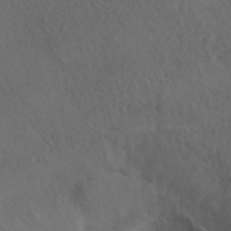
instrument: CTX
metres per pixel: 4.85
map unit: ANa
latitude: 40.0633
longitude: 18.7274
